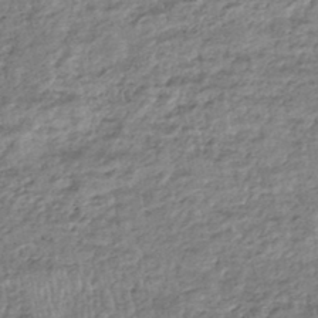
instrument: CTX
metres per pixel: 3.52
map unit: HNhu
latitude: -46.5384
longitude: 102.8030
